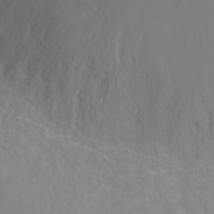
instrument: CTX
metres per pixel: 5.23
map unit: Ht
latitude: 2.4979
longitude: -34.4412
